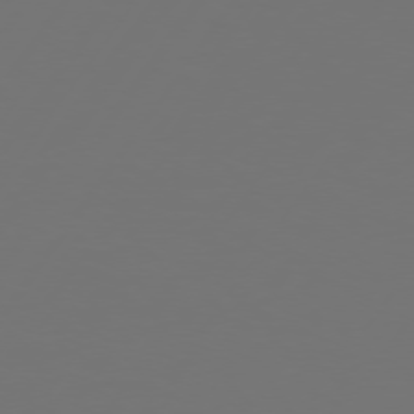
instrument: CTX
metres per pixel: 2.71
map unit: Hpe
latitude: 74.7057
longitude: -130.4034
